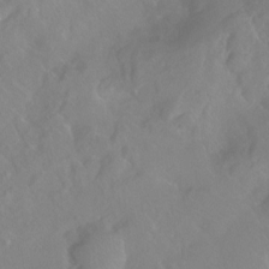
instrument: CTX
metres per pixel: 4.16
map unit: Ht
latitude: -15.3888
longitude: -42.9892
